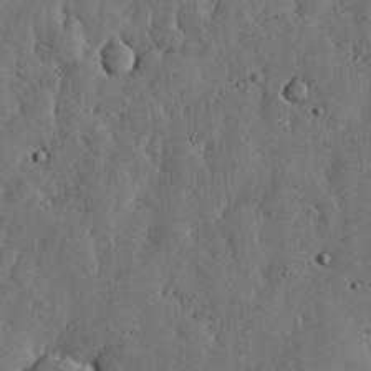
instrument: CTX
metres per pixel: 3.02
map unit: lHvf
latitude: 19.2726
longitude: -114.0822
